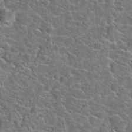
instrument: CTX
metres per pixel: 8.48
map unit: Hto
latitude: 20.7058
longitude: -44.5168
